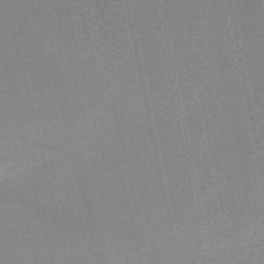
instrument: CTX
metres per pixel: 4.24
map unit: HNb
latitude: -52.6896
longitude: -46.7813
